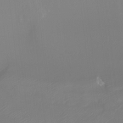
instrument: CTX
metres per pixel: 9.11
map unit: Htu
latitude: -13.3132
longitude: -47.5938
